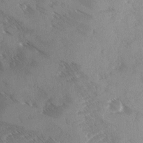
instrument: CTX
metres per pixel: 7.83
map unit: Ave
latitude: 0.4223
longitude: -111.5371
